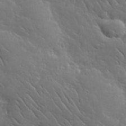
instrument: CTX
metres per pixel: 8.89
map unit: lHvf
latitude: 37.2348
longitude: -91.8583
